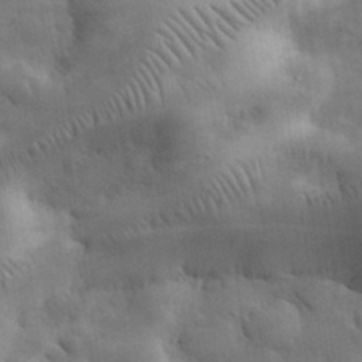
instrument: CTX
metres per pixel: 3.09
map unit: eHh
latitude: 32.1389
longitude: -70.6868
